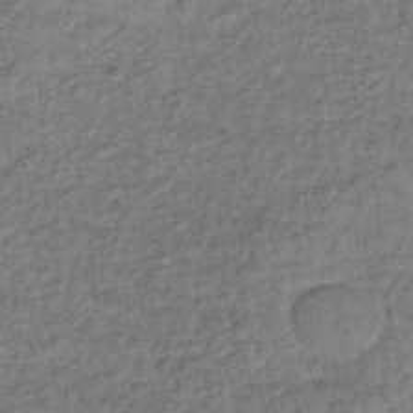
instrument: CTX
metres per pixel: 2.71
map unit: lHb
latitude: -35.9367
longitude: 66.2550
